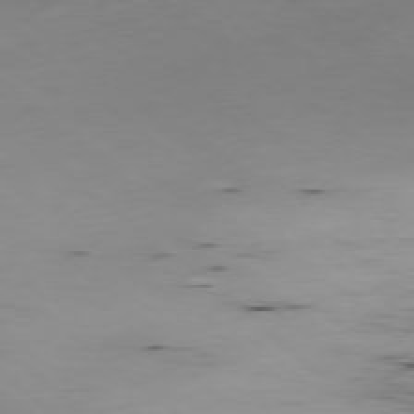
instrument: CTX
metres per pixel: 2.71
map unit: Ap
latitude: -78.4062
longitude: -88.2712
